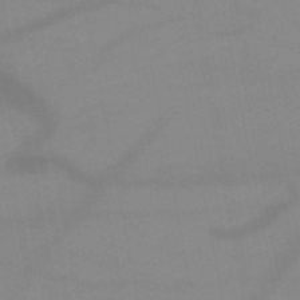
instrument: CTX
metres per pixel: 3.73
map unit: HNb
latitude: -49.2565
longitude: -40.6868
